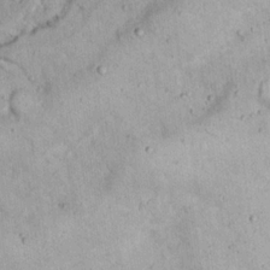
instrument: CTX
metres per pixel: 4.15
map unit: Nhu
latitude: 22.3278
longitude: -69.1214
